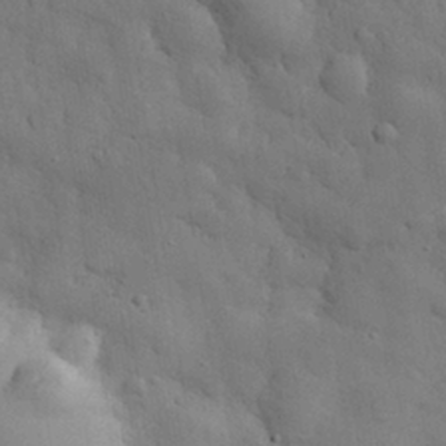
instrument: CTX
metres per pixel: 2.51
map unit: eHh
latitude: 28.8758
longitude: -75.7828
